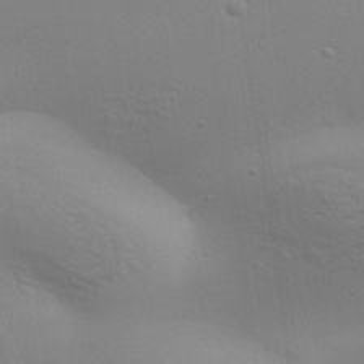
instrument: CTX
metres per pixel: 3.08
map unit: Aa
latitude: 33.2348
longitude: -133.9339
